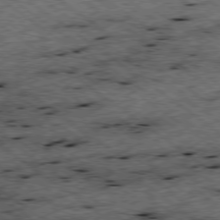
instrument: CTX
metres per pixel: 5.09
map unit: Ap
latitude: -78.9919
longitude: -50.3845
